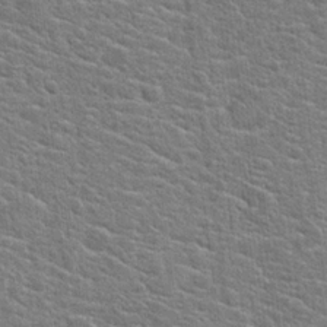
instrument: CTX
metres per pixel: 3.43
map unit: Hto
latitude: 20.4790
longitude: -44.3467
